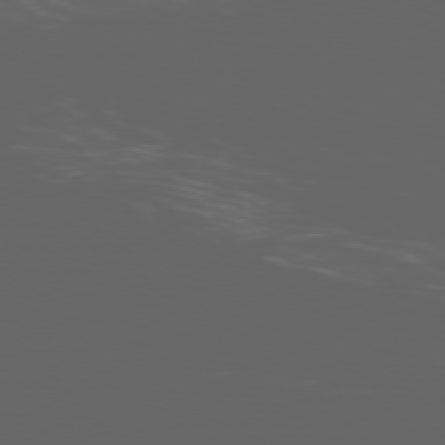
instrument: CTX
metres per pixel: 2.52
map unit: Ap
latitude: -76.1606
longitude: -75.2537
